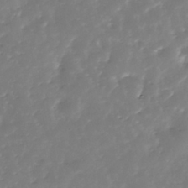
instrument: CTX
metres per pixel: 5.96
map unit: Nhe
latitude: -39.0864
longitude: -117.0081
